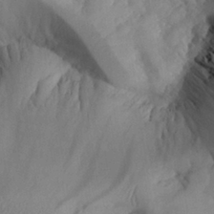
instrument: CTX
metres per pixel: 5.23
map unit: Aa
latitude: 25.7260
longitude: -128.6679
